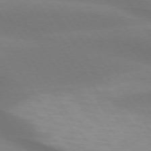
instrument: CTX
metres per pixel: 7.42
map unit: lApd
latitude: 73.9339
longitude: -49.1025
